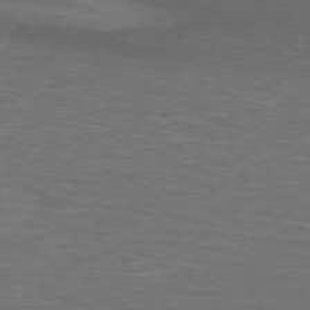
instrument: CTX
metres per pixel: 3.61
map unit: lApd
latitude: 74.5546
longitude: -79.1214
